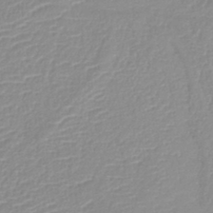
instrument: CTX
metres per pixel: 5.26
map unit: lHb
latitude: -41.3698
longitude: 75.3699
